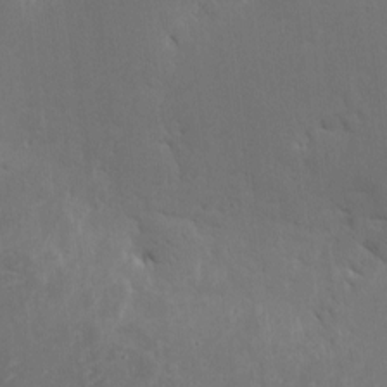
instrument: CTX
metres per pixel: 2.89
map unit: eHh
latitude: 2.4790
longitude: -78.6302
